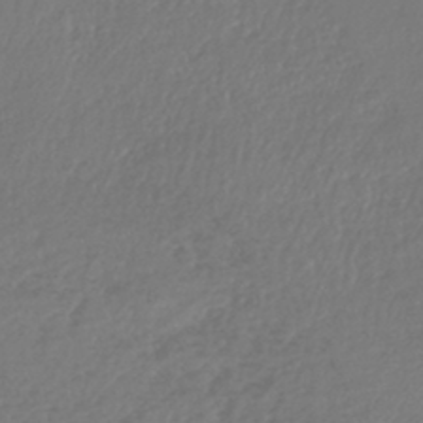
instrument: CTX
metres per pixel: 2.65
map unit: lHb
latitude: -42.9730
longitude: 70.7841
